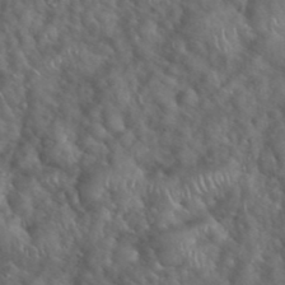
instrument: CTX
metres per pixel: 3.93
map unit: eHh
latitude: 39.4426
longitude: -57.4615
